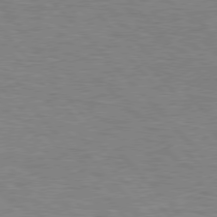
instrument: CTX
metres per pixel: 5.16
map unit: Hpe
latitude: 77.0458
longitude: -157.8394
